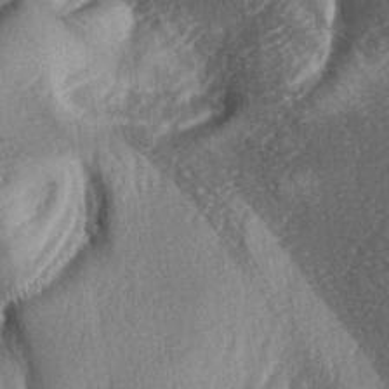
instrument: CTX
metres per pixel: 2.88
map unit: lAa
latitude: -4.6140
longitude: -127.3860
